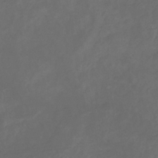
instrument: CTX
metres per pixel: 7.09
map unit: eHb
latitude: -32.5574
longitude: 71.9745
